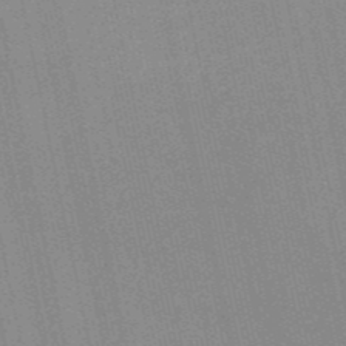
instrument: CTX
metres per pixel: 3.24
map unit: HNb
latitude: -52.7274
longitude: -42.7246
